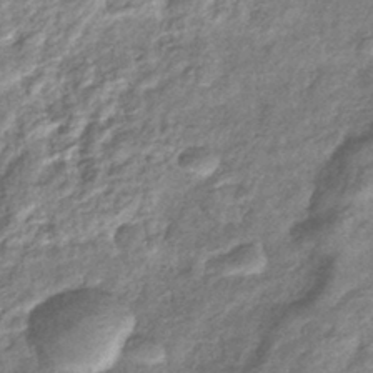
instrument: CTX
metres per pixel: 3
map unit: eHb
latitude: -39.7478
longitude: 81.5210
